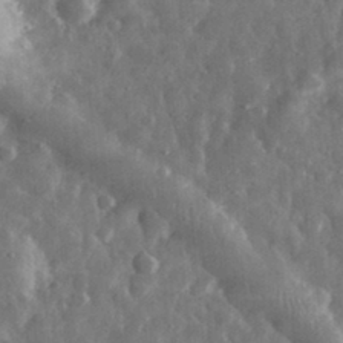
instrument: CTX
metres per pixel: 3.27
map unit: eHh
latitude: 31.9906
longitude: -71.4426
